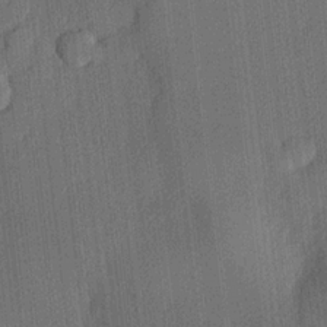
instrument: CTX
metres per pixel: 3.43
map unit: lHvf
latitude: 20.9892
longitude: 141.0864
